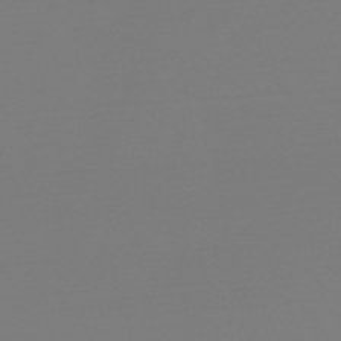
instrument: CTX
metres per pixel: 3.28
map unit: HNb
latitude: -50.6707
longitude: -43.6883
